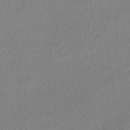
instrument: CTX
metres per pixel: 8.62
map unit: HNhu
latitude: -41.3321
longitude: 95.3887
